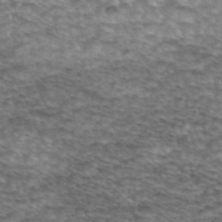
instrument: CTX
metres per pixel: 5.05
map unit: eAb
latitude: 45.2348
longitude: 102.9353
